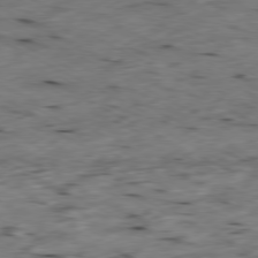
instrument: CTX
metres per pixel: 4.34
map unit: Ap
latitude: -79.4265
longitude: -68.6869
